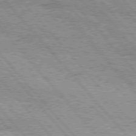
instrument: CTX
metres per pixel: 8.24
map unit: Hpe
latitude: 76.1389
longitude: -150.5734
